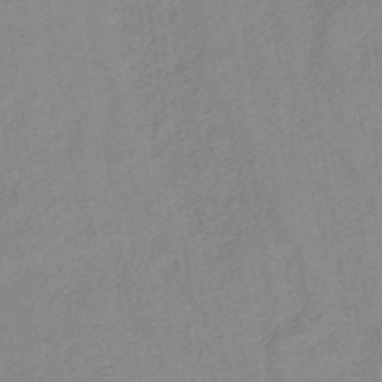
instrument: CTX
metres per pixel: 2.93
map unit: lHb
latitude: -37.1242
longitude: 72.4062
